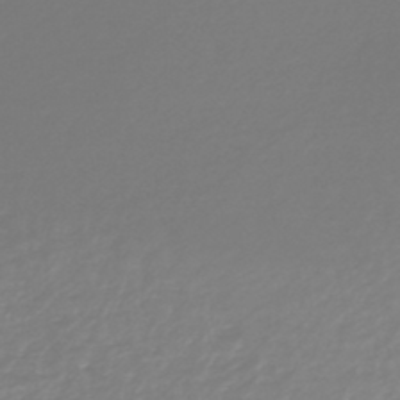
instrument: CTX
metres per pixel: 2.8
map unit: HNb
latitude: -44.8219
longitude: -42.3845
